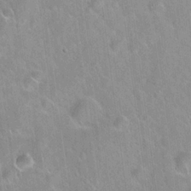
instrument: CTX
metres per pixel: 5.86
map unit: Hto
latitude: 21.1403
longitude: -53.8584
